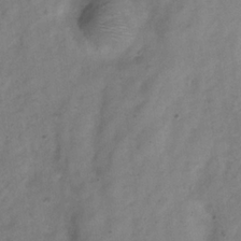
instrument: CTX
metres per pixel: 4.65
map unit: Hve
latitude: -33.6344
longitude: 89.8044
